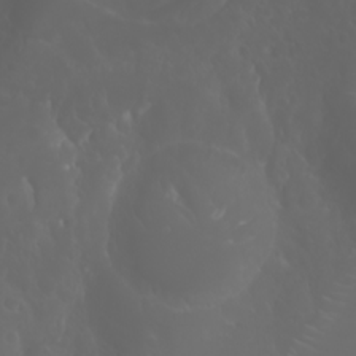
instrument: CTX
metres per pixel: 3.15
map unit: Htu
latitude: -1.5588
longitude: -76.2900
